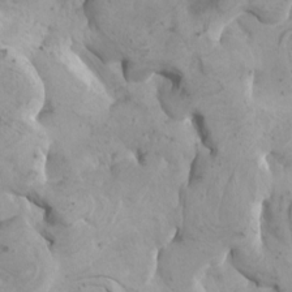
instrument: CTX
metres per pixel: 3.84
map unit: Htu
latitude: -6.2928
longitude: -75.8394
